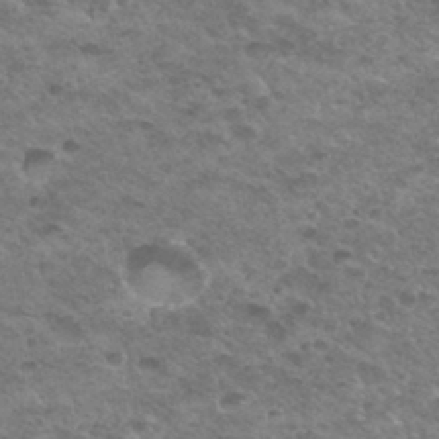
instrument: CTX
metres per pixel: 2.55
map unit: Hto
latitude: 34.2522
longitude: -49.0458
